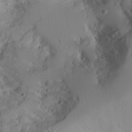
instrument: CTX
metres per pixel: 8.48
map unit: Aa
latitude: 24.7624
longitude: -131.9717
